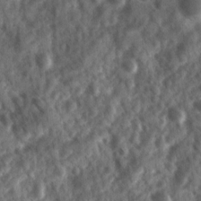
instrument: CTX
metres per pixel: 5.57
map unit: Ave
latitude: 17.1025
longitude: -131.5938
